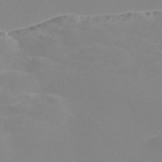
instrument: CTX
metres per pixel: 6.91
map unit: Nve
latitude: -57.8611
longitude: 59.9178
